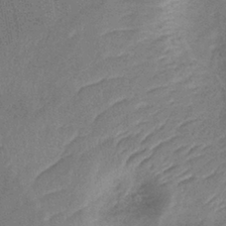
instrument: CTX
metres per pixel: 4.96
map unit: lHb
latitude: -40.2172
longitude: 74.9164
